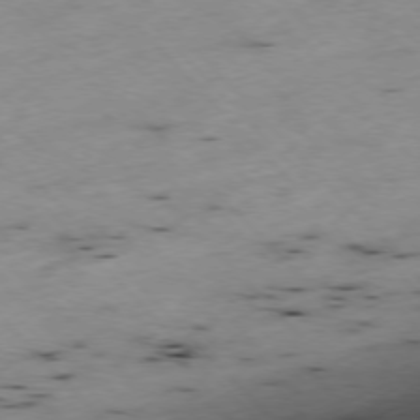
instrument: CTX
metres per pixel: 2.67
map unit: Ap
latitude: -76.9731
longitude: -60.5357
